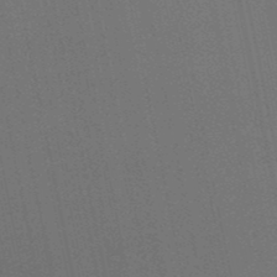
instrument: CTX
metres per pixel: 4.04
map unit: lHb
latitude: -48.8219
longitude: 69.0108
